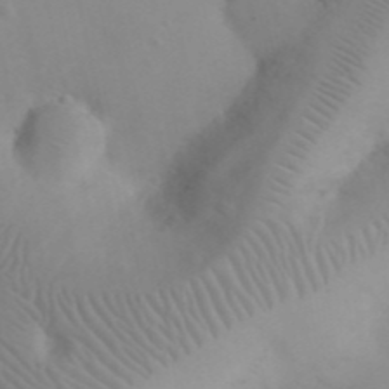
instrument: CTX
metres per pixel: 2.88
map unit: eHh
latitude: 25.2537
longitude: -66.7435
